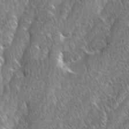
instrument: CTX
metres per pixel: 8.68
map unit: Ave
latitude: 9.2537
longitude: -105.8962
